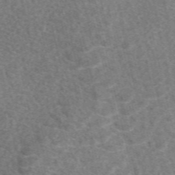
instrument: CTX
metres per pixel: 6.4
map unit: eAb
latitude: 47.8773
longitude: 118.9920
